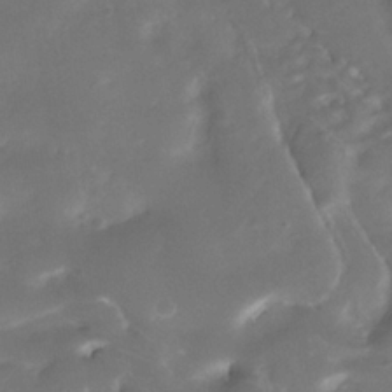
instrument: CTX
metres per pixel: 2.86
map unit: Nhe
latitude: -36.8408
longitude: -117.4993
